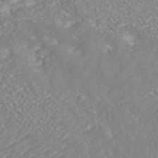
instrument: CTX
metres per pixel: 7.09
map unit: ANa
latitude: 41.8772
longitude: 28.3873
